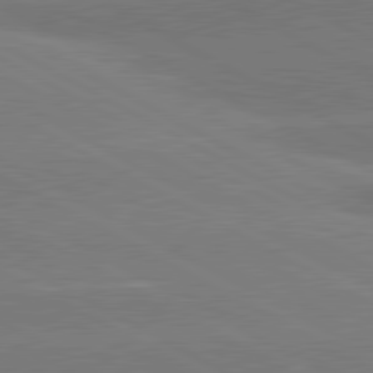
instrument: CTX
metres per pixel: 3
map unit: lApd
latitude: 81.1214
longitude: -152.8569
